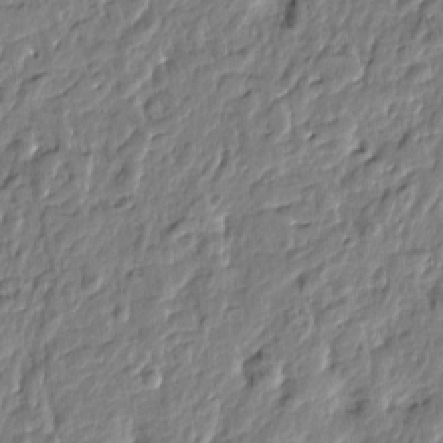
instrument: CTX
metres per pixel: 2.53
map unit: Htu
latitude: -2.6140
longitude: 179.4454
